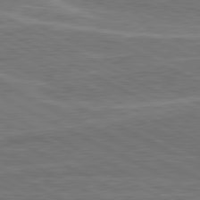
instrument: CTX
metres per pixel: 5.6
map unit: lApd
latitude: 80.8947
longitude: 141.3510
